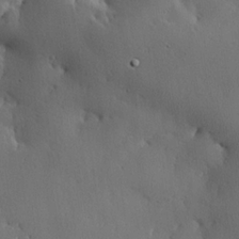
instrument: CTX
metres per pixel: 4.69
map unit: lHvf
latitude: 21.9150
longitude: 146.3306
